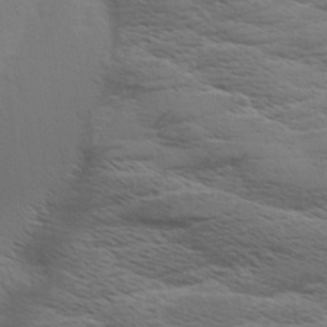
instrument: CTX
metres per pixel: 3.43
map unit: Aa
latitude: 8.9892
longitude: -135.5938
